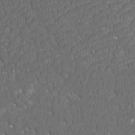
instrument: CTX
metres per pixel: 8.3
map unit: Htu
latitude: -10.9920
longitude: -73.3293
